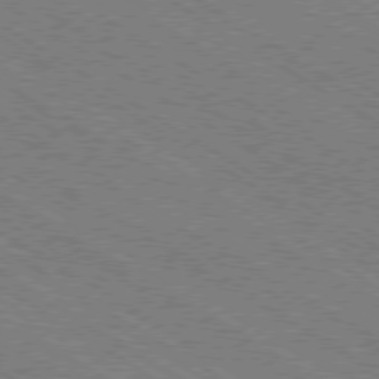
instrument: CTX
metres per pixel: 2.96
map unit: Ap
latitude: -79.5021
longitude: -79.2348
